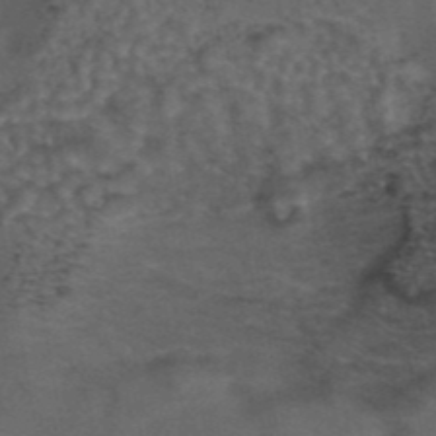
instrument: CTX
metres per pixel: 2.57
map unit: eAb
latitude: 43.4804
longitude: 106.8597
